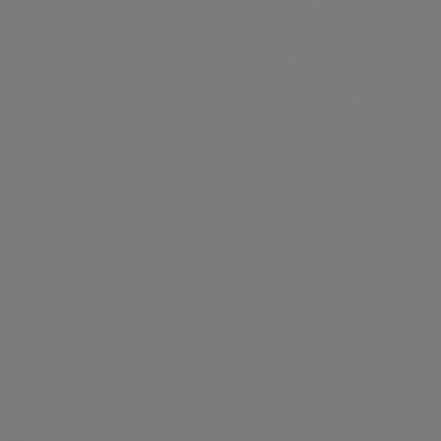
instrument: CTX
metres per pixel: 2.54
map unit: Hpe
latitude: 77.0269
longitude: -137.0648
